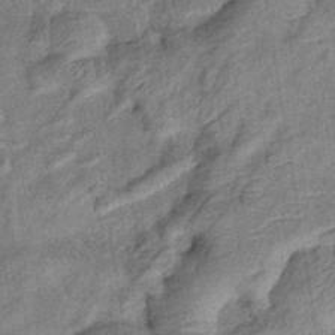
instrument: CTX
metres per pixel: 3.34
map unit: eHb
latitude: -38.3873
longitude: 77.5399
